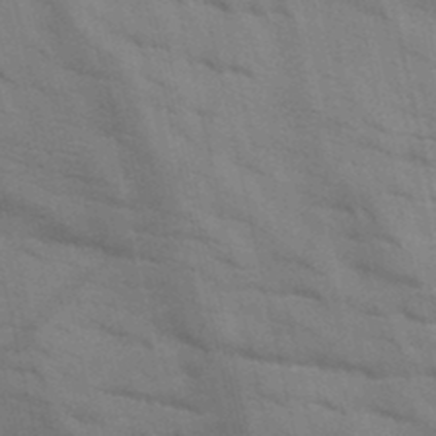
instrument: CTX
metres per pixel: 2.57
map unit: HNb
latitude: -46.8408
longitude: -48.1767
